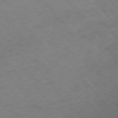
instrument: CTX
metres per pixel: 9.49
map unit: Ap
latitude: -76.5952
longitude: -64.6868
